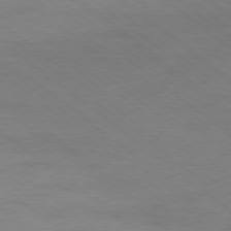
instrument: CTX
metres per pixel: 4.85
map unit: Ap
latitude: -79.1053
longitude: -100.6302
